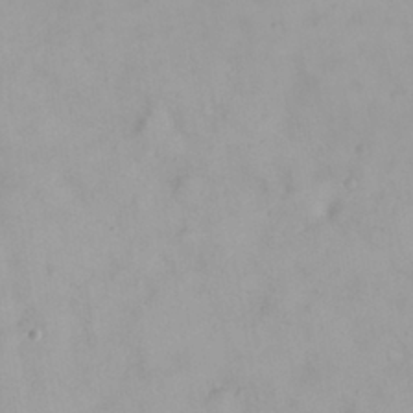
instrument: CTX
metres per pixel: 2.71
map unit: Nhu
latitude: 24.1199
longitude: -62.2145
